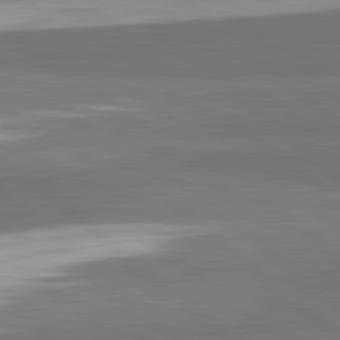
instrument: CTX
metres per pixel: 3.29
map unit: lApd
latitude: 82.3845
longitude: 162.1039
